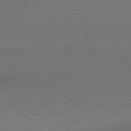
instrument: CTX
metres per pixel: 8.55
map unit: lApd
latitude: 81.0836
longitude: 154.7274
